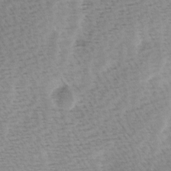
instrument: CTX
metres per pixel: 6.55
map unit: Ave
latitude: 0.8002
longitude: -115.2725
